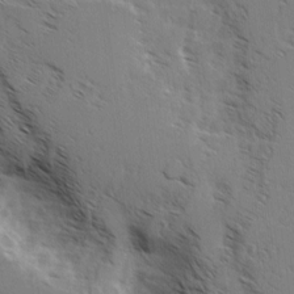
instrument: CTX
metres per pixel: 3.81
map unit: Hve
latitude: 2.3656
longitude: -123.9150
